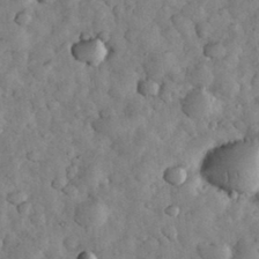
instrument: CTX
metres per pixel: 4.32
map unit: eHh
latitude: 33.9150
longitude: -68.6113
